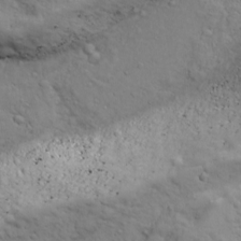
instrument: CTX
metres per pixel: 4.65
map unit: Ave
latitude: 17.9528
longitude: -132.9514
